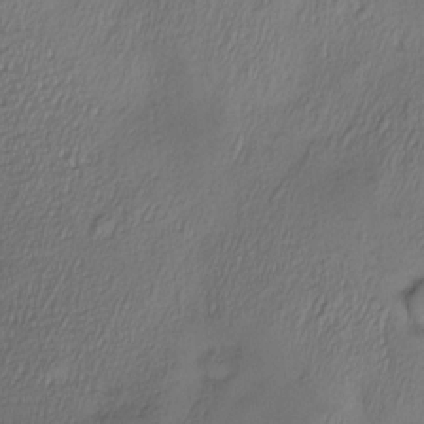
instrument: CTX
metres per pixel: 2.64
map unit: Nve
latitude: -22.7652
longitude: -138.1389
